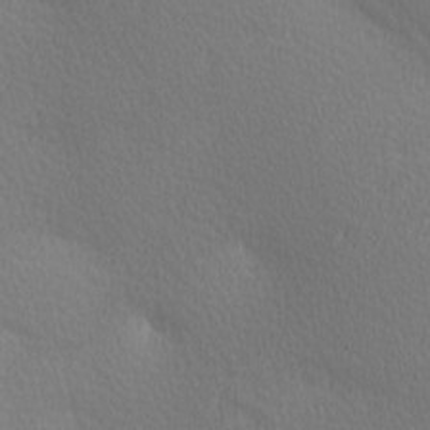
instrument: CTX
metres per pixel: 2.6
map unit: lAa
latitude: -10.4818
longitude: -125.7260
